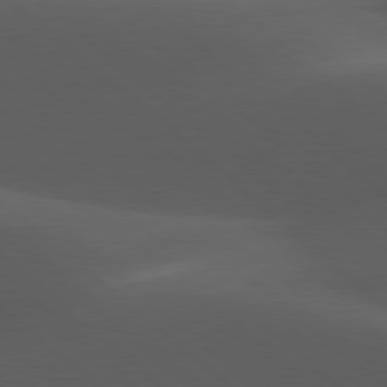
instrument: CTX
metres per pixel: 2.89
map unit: lApd
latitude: 77.8772
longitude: -54.8191
